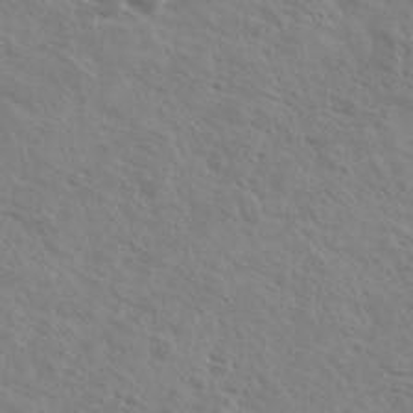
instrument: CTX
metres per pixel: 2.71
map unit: Ave
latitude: 11.3104
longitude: -104.4601
